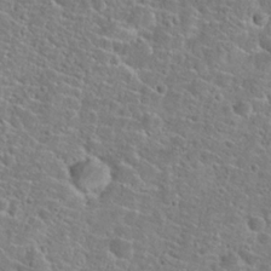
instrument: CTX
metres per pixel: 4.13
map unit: Hto
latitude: 24.9891
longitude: -49.2726
